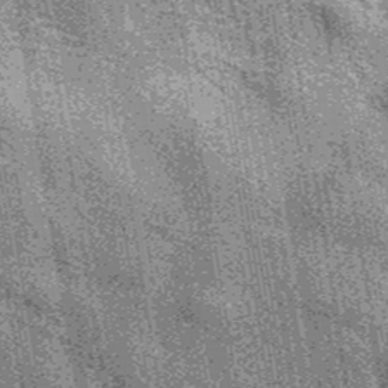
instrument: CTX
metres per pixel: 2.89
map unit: eAb
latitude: 39.7638
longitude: 107.0675
